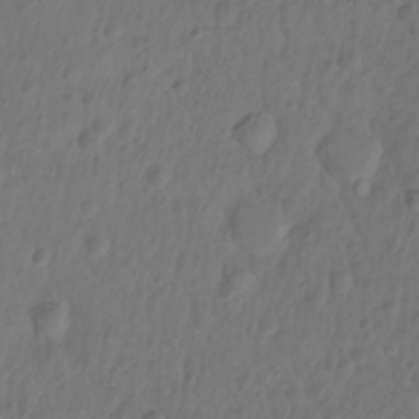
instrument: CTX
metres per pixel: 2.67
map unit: Hto
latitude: -12.5763
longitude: -39.7072
